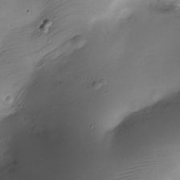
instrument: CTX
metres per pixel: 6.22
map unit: Nhe
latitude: -19.8611
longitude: 143.9178
